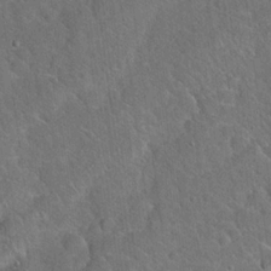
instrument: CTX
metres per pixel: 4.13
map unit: Hto
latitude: 19.9717
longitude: -50.8758
